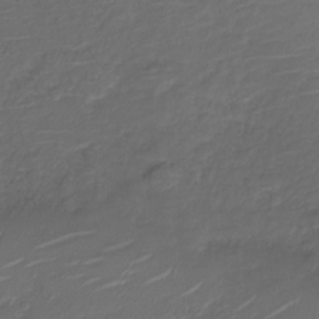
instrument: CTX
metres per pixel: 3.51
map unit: Nve
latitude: -20.1228
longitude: 105.1431
